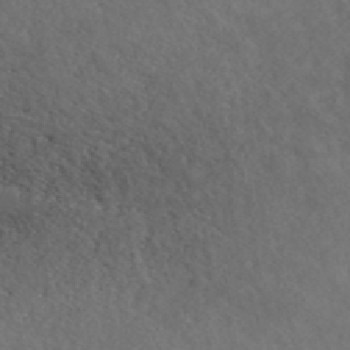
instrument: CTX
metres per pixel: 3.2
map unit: ANa
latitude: 42.9892
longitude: 27.6532
